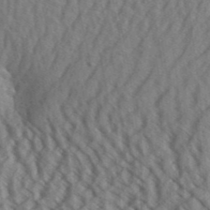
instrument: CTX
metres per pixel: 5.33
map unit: Aa
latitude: 30.2523
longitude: -138.8380
